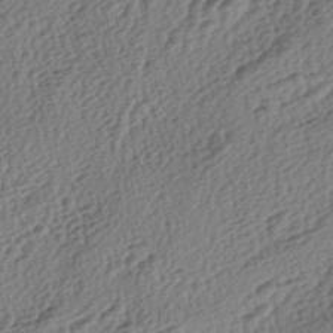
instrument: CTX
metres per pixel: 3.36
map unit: lAa
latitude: -3.8044
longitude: -123.1781
